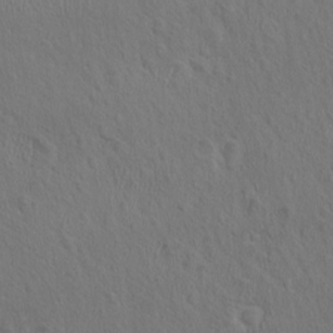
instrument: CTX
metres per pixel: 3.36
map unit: eHh
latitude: -2.2361
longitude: 19.4454
